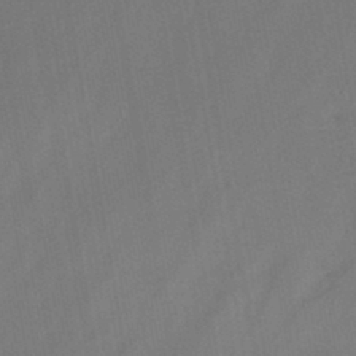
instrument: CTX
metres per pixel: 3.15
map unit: HNb
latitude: -44.1417
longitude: -39.9528
